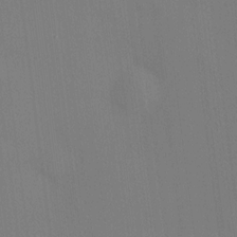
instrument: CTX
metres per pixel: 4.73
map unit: HNhu
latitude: 8.6869
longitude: 14.7464
